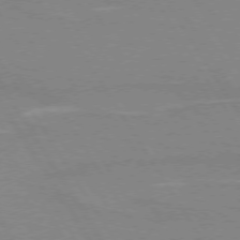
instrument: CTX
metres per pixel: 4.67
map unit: lApd
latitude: 73.5560
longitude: -56.0822
